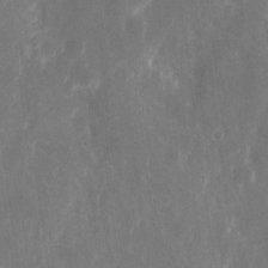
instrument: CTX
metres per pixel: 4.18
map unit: eHh
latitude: 8.5735
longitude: -71.0269
